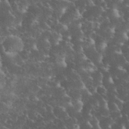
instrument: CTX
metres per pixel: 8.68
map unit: eHh
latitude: 34.8002
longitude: -65.3482
